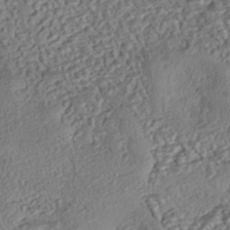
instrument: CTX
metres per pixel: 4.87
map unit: eHh
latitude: -43.2187
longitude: 121.4832
